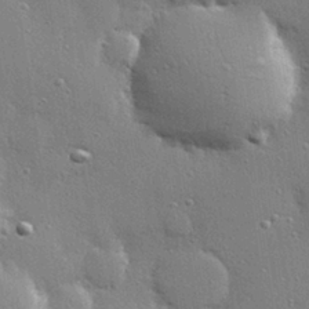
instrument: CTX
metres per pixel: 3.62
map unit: Hve
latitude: 28.5546
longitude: -90.8758
